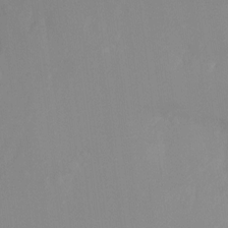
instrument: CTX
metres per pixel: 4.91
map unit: Ht
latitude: -10.4629
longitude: -33.5560
